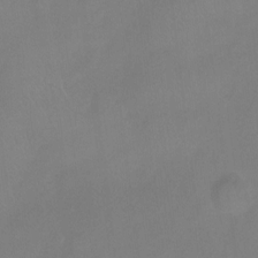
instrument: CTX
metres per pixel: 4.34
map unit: Hto
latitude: -12.9353
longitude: -40.4412
